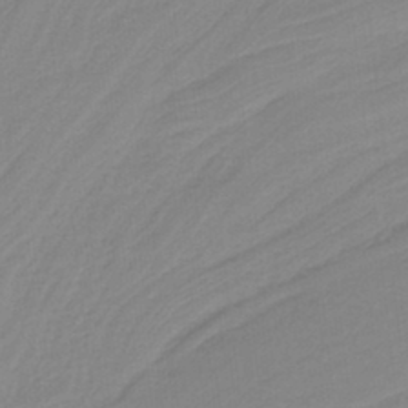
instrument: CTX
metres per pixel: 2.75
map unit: HNb
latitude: -36.7841
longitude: 56.0472
